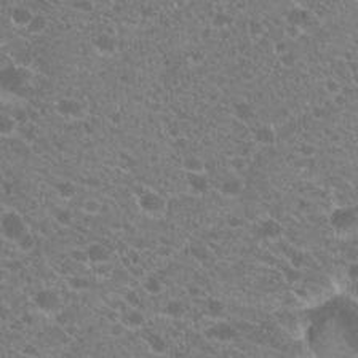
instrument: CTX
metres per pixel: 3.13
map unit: Hto
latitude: 20.5546
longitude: -34.5734
